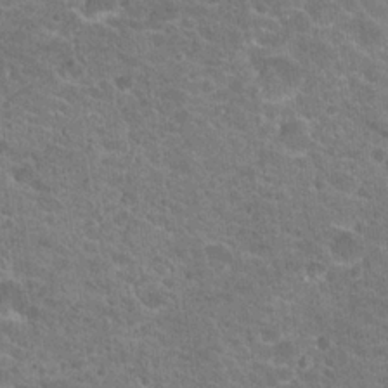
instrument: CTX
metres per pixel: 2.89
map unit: Hto
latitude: 19.5938
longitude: -33.8394
